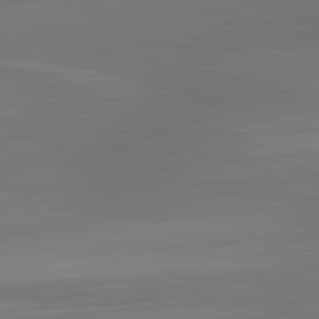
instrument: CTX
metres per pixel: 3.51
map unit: lApd
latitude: 83.4237
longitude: -132.4034
